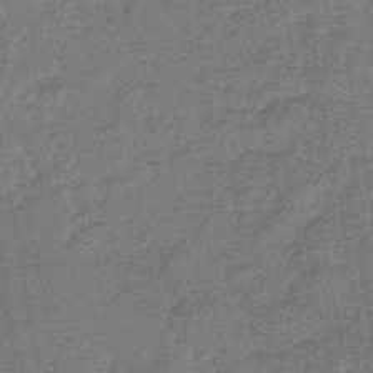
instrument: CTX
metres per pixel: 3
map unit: eHb
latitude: -45.2943
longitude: 87.1620
